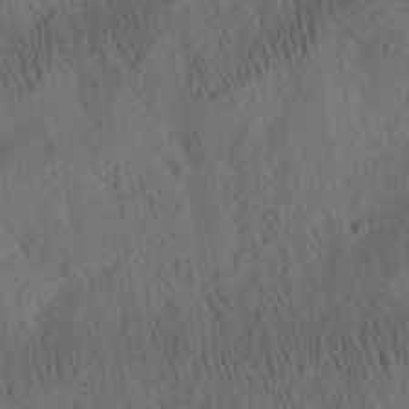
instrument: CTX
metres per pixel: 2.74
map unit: Aa
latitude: 26.2523
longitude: -141.5560
